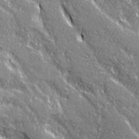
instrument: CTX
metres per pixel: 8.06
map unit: Ave
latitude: 20.8002
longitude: -135.5182
